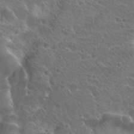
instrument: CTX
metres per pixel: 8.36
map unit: Hto
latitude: 27.6127
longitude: -39.1970
